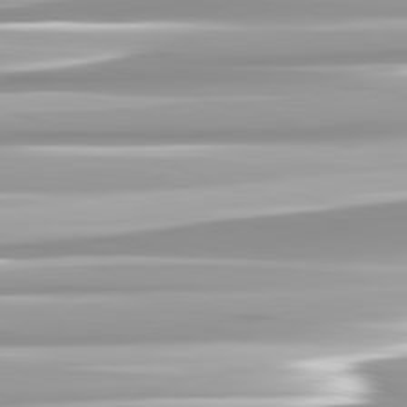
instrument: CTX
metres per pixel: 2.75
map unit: lApd
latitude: 82.6112
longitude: -138.9136
